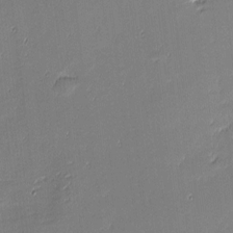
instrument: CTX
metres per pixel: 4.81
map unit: eHh
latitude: -3.3698
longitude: -81.6505
